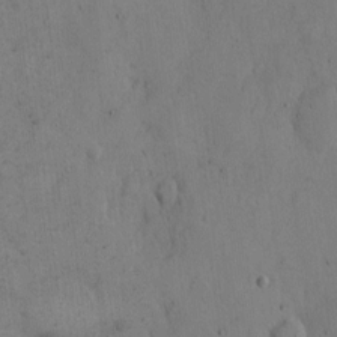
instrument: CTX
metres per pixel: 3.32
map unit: Hto
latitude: 8.5546
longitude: -58.0255
